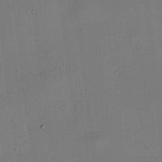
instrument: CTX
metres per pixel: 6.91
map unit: HNhu
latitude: 8.1200
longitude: 15.2187
